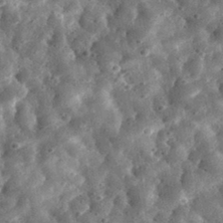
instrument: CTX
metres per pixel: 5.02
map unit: eHh
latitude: 33.7261
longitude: -78.9892
